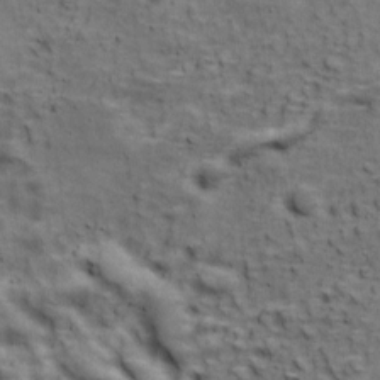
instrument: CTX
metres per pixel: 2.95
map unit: Ave
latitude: 17.8961
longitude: -133.9906
